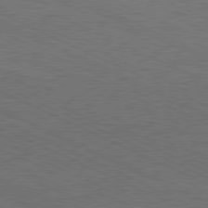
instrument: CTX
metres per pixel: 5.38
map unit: Hpe
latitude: -81.8234
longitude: 18.3684
